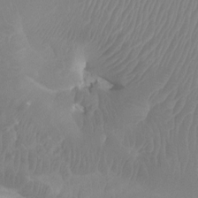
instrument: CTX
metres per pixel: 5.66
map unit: Ht
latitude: -1.5777
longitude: -18.0633
